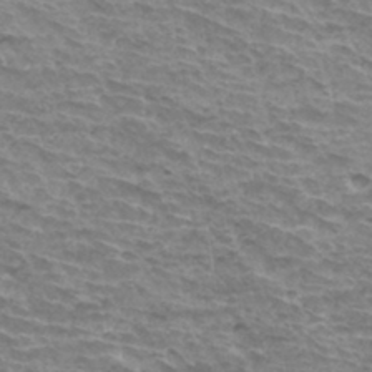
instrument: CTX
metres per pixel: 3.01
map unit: Hto
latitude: 34.2711
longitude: -43.4804
